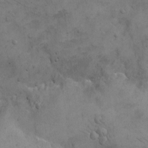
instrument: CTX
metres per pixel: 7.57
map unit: eHh
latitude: -8.8597
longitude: -68.7246
